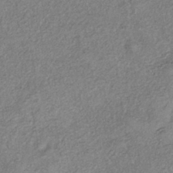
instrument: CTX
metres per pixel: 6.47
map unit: eHh
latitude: -42.3684
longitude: 120.1417
